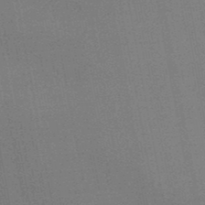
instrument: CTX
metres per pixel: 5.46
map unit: HNb
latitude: -47.9745
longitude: 58.8407
